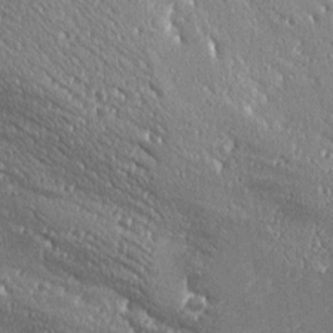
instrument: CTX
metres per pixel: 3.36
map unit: Ave
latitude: 19.1781
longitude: -137.6694
